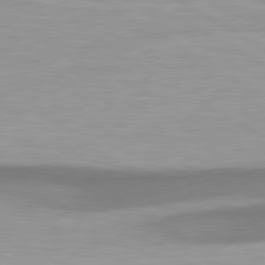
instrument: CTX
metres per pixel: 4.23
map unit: lApd
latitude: 80.7435
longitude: 175.6532
